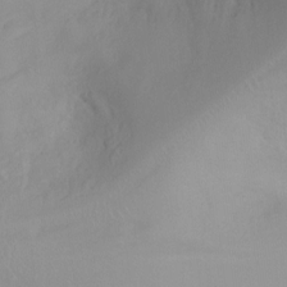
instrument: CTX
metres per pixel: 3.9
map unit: Ht
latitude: -7.2754
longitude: -23.5182
